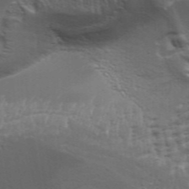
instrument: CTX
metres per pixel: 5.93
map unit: Aa
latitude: 33.9906
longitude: -136.0444
